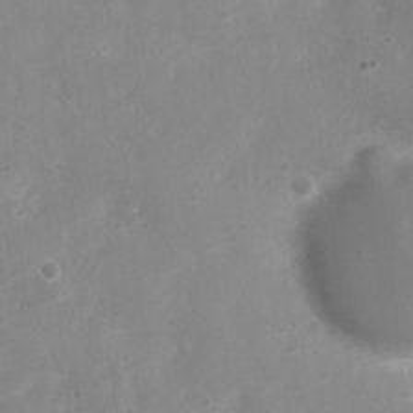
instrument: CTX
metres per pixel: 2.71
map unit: Nhu
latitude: 5.1025
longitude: -17.4049
